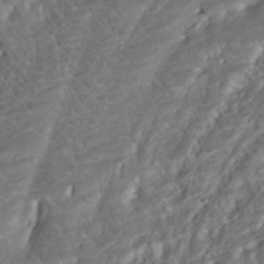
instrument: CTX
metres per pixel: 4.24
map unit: ANa
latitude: -42.1794
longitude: 108.9920
